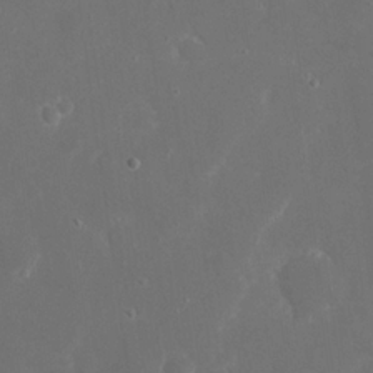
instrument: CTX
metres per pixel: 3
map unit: eHh
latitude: 20.5735
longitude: -68.6302
